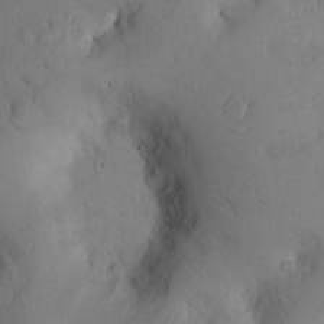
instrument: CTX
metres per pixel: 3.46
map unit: Hto
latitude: 9.2348
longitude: -57.5560
